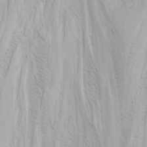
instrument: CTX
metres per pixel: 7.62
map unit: Nhu
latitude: -4.3495
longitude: -85.2726
